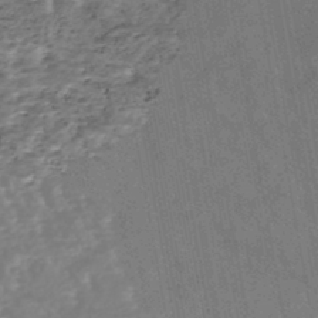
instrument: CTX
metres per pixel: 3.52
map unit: HNhu
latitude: -45.6344
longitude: 106.4440
